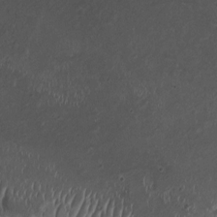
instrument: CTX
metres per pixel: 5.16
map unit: HNhu
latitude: 4.0822
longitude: -2.1389
